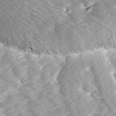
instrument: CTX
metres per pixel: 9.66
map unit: Ave
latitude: 14.2712
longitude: -104.2145
